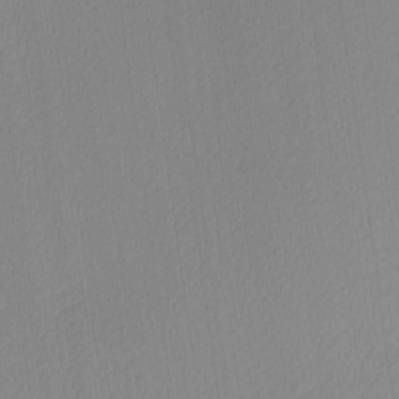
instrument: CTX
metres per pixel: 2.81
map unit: Ave
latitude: 3.1403
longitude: -114.9324
